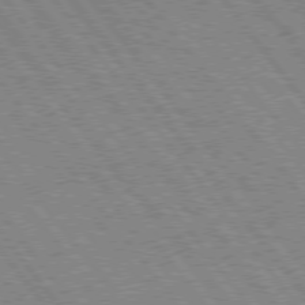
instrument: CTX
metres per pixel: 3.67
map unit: Hpe
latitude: 75.4426
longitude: -149.4804
